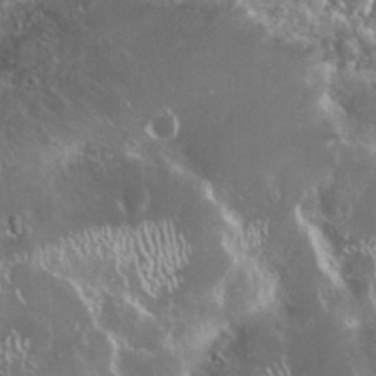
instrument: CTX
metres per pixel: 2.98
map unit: Nhu
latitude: 25.5749
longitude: -59.1025
